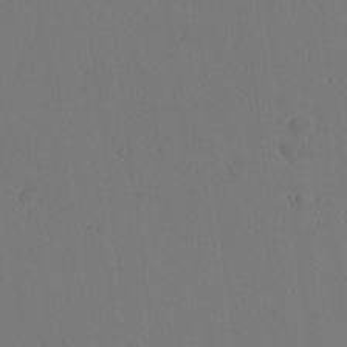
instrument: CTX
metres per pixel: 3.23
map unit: Nhu
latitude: -6.1983
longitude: -153.0270
